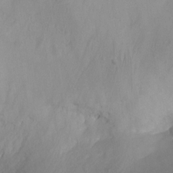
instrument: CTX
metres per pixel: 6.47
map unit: Nhu
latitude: -12.4440
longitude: -66.9324
